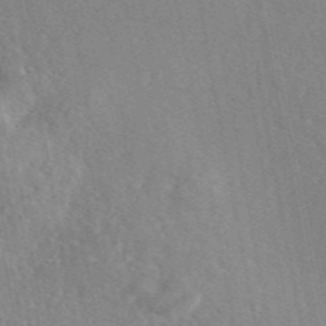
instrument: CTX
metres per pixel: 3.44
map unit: eAb
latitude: 46.0444
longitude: 112.1417
